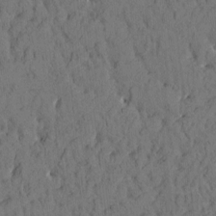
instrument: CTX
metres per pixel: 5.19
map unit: eHh
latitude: -1.8612
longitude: 17.3321
